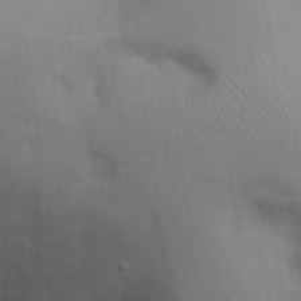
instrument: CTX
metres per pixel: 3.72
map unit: Hto
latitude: 12.1578
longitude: -56.5734
